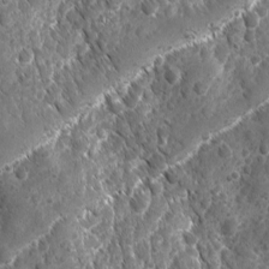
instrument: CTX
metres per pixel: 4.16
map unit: Ave
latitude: -10.5763
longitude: -119.5371
